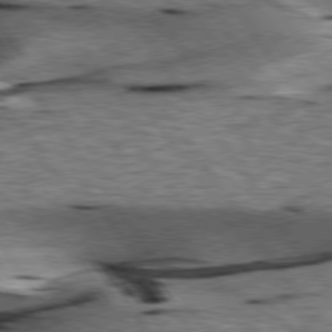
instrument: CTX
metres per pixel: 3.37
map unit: lApd
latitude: 76.7246
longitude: -60.3278
